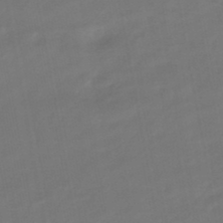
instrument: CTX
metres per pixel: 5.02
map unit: HNhu
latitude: -45.6911
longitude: 92.7841
